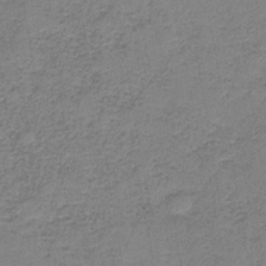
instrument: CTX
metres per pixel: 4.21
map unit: eAb
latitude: -36.1039
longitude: 52.6707
